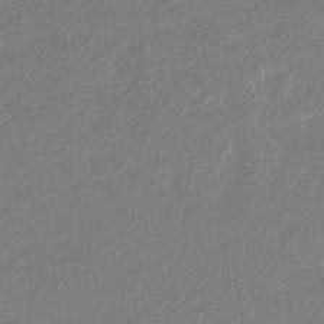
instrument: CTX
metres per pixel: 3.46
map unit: eHb
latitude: -31.1809
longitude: 67.4076
